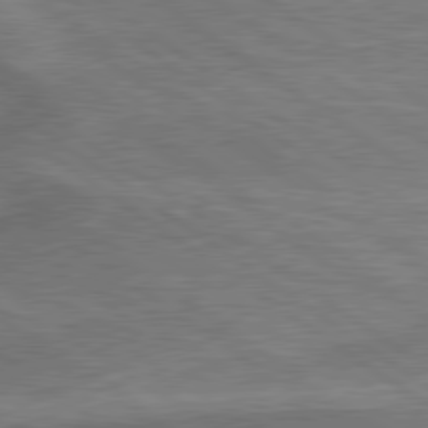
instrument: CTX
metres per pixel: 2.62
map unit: lApd
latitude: 79.6883
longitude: 171.6722
